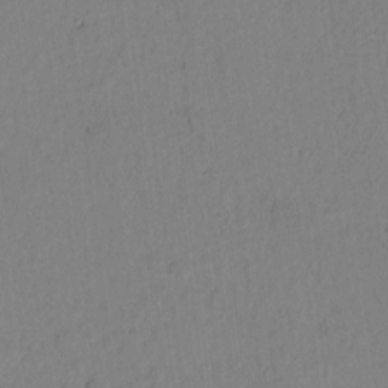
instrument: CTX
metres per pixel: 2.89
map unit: Htu
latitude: -0.5763
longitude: 170.0661
